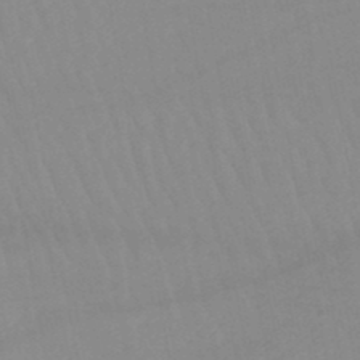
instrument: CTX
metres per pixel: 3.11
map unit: lHb
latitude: -44.4062
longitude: 76.9542
